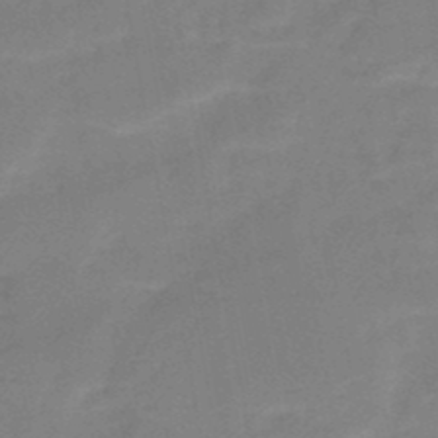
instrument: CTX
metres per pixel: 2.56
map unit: HNb
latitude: -49.7667
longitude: -39.5560
